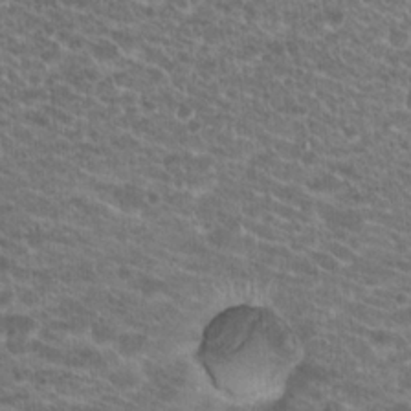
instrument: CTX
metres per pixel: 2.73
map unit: Hto
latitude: 20.6491
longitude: -39.0647
